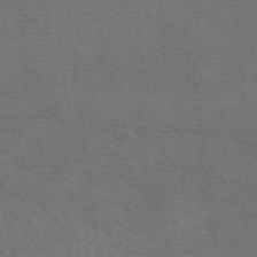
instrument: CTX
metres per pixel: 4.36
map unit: eAb
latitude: 50.4412
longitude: 112.9353
